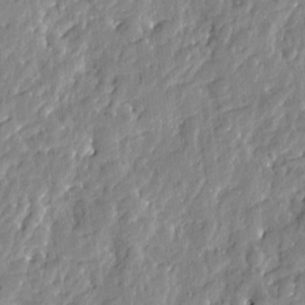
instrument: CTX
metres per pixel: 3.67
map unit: Htu
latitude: -2.3873
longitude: 179.3887
